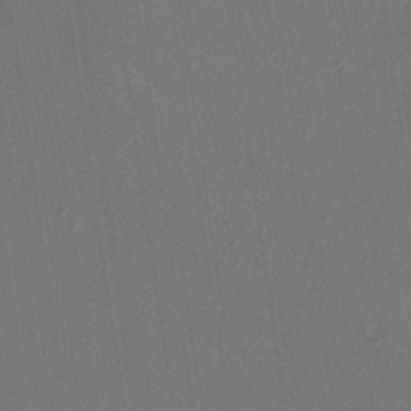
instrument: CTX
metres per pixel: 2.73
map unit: HNhu
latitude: 8.1011
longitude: -0.8758
